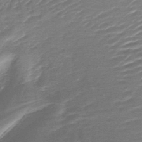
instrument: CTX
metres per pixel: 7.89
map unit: lHb
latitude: -44.0283
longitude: 77.7478
